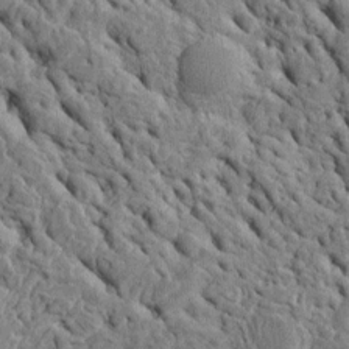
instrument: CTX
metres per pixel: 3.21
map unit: Htu
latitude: -4.7274
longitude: 153.4076
